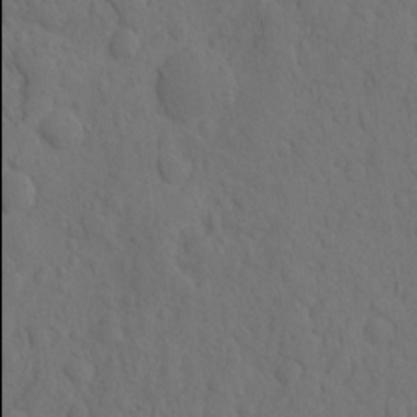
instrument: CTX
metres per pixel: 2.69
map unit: eHh
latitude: -1.8423
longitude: 18.0094
